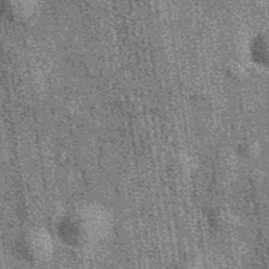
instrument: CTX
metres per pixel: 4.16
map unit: eAb
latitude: 39.3482
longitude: 107.5966
